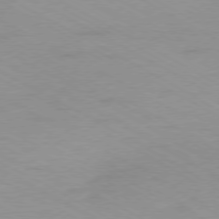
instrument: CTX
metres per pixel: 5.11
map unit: Ap
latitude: -76.5574
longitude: -75.9906
